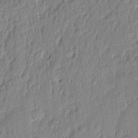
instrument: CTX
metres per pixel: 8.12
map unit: eHh
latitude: 4.9136
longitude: -76.8380
